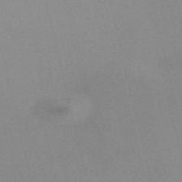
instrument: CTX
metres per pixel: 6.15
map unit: Nve
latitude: -57.4832
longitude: 63.3698
